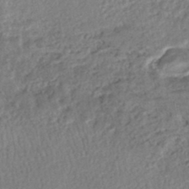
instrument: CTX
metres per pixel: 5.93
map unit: HNhu
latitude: -47.1809
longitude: 102.4440
